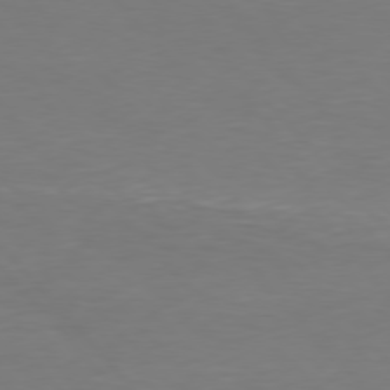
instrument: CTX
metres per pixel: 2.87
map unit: Hpe
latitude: 75.9528
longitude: -133.3293
